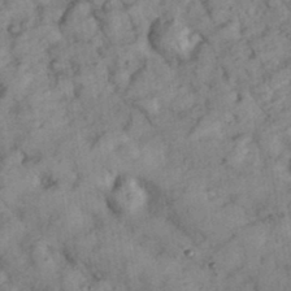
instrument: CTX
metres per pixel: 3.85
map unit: eHh
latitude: 35.3859
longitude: -69.0270
